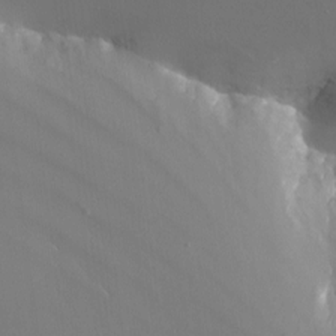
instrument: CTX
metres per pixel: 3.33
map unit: Nhu
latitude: -10.8030
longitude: -75.2726
